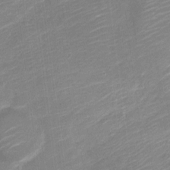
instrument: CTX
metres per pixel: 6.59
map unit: Nve
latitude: -19.0486
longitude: 107.5966
